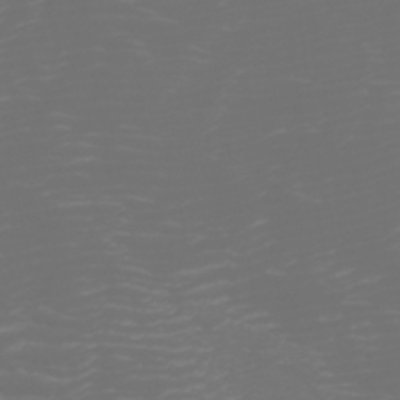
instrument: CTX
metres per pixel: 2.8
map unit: Htu
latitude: -6.2172
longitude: -74.0633
